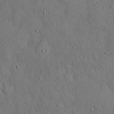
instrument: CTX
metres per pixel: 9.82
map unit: Hto
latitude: 15.3293
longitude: -59.8583
